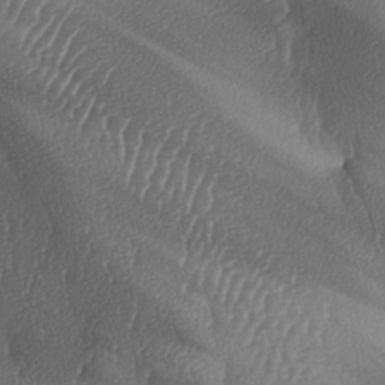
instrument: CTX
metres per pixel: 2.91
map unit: lAa
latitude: -7.3131
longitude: -129.2726
